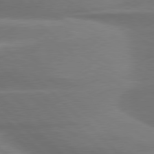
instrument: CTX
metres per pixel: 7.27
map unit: lApd
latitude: 79.2159
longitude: -115.5371
